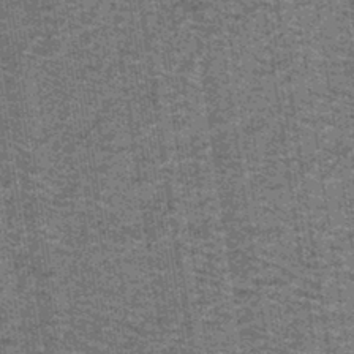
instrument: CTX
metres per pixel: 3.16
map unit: lHb
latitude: -43.3320
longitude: 54.5574
